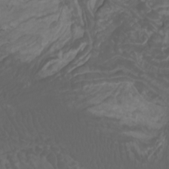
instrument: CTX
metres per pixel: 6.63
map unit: Nhu
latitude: -7.4265
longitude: -84.5735
